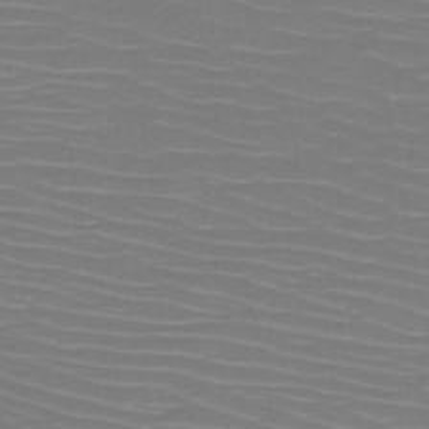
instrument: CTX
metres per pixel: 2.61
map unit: HNb
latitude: -50.9353
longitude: -44.1011
